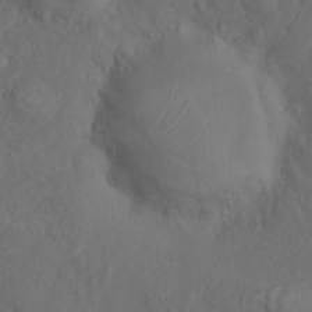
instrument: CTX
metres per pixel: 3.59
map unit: Nhu
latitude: 10.5735
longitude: -26.4601
